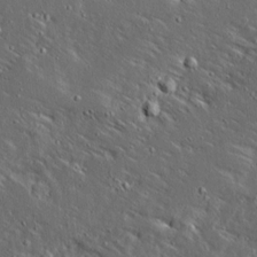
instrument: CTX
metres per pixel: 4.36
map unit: Ave
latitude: 14.6491
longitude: -138.5168
